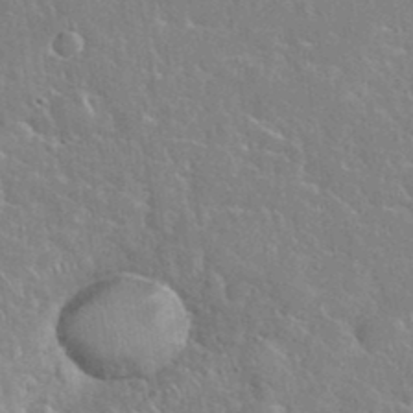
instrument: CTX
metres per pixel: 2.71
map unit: eHh
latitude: 37.2915
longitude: -61.6883
